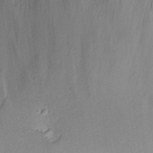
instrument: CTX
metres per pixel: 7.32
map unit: eHh
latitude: 10.0444
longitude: -71.5182
